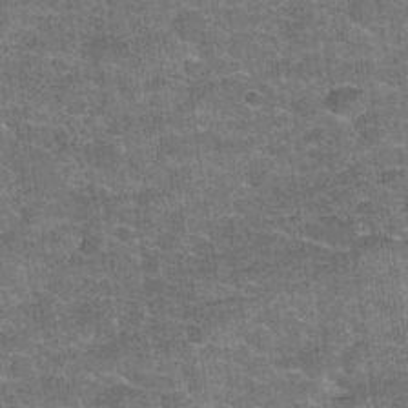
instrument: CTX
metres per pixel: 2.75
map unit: Hto
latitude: 34.6868
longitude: -52.7813
